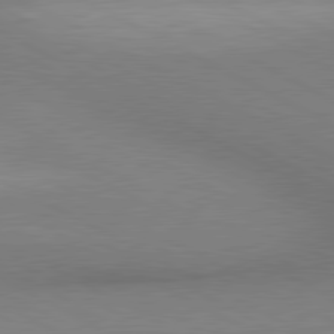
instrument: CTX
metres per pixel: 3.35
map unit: lApd
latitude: 80.5924
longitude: 139.7667
